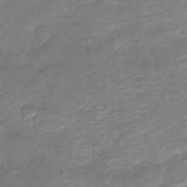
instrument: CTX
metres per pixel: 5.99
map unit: Nve
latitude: -18.0472
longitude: 106.7463
